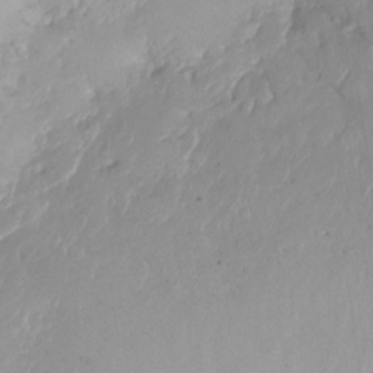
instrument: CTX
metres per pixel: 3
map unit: Ht
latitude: -14.4629
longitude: -50.8380
